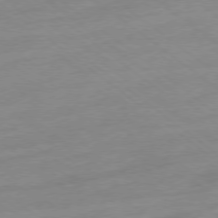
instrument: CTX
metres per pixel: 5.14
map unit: Ap
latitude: -78.5195
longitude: -98.2522
